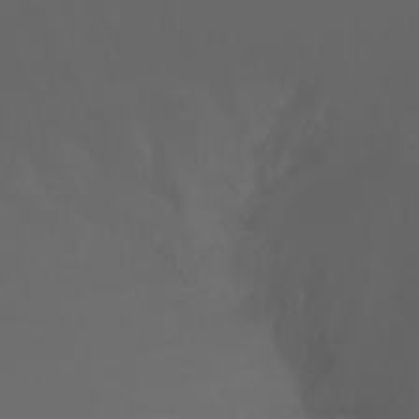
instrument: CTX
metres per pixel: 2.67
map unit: Ht
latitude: -3.6721
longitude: -60.8758
